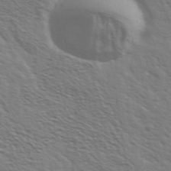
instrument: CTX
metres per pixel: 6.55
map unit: Ave
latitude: 37.5749
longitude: -109.4993
